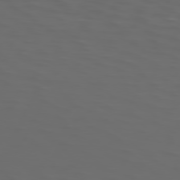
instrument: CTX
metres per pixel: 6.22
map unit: Hpe
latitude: 74.1200
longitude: -126.0255
